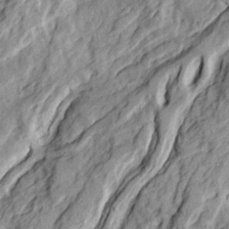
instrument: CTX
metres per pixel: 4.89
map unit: Ave
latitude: 22.6112
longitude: -132.2900
